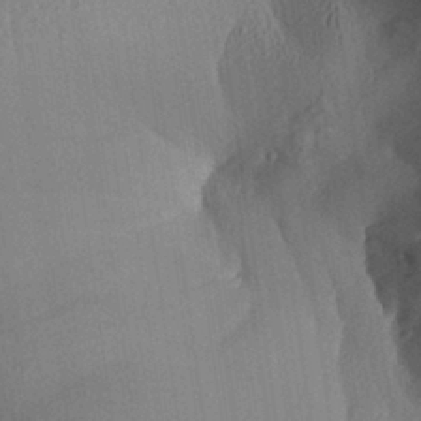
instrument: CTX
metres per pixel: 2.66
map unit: Aa
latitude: 29.2537
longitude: -137.0459
